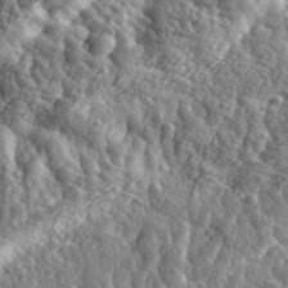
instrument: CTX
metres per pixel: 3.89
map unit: eHh
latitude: 34.8002
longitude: -79.9906
